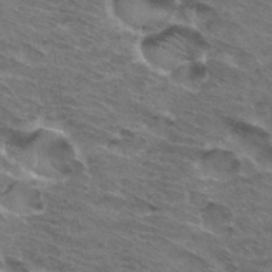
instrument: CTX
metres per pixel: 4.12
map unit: Hto
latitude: 32.3656
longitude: -45.0080
